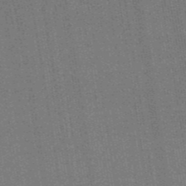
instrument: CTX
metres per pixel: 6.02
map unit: lHb
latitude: -47.2376
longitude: 59.4643
